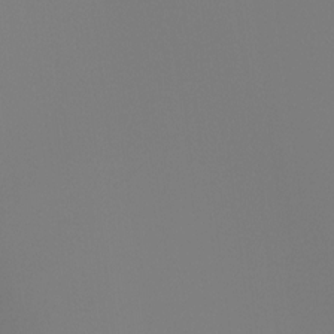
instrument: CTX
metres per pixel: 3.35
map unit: Hto
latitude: -8.7463
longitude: -46.3090
